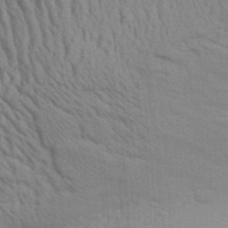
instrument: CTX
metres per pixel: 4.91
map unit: Aa
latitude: 31.9528
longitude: -135.5182
